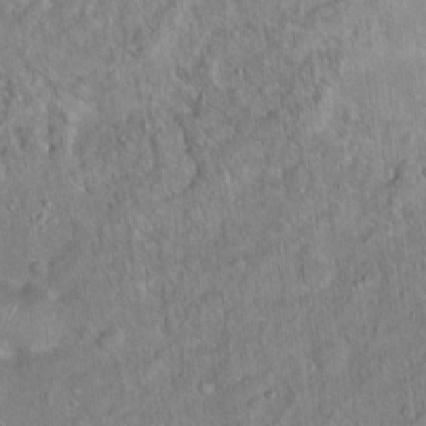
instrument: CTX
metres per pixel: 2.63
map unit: Ht
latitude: 14.4223
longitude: -39.6694
